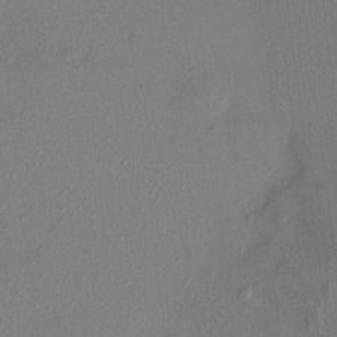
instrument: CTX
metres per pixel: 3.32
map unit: HNhu
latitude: 5.0647
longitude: 7.0675
